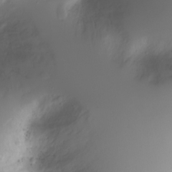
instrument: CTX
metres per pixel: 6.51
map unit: Ht
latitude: -4.1416
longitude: -29.1592
